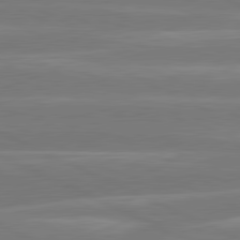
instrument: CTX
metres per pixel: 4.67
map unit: lApd
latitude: 81.3104
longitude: -135.6505
